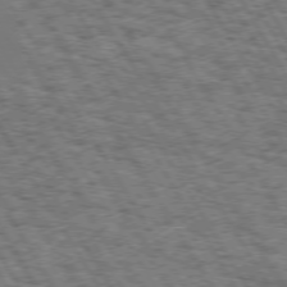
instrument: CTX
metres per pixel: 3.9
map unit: Hpe
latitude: 73.1781
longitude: -126.1389
